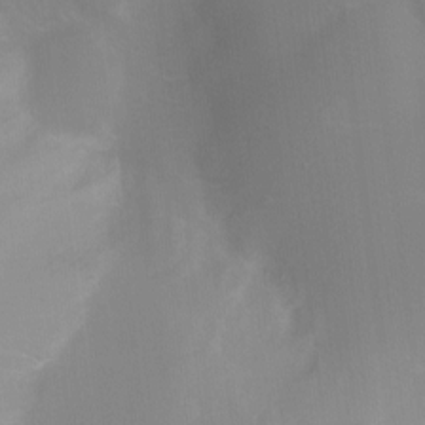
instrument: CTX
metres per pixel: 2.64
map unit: Ht
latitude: -10.0661
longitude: -29.1214
